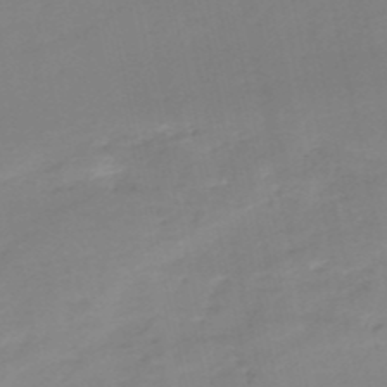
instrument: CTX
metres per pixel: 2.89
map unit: eHh
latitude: -52.2361
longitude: -24.5734
